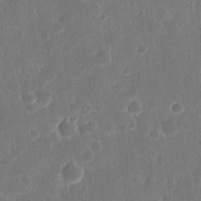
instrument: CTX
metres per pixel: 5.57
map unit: eHh
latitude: 12.4601
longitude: -73.1593
